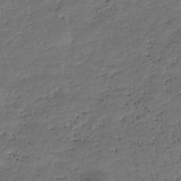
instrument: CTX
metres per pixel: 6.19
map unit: HNhu
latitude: -36.7463
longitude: 33.6155
